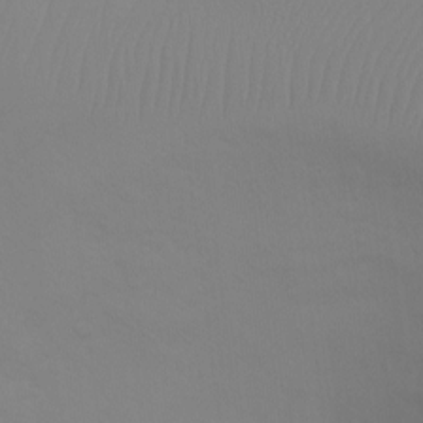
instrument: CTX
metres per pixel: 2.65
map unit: Ht
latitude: -4.9541
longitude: -28.8569
